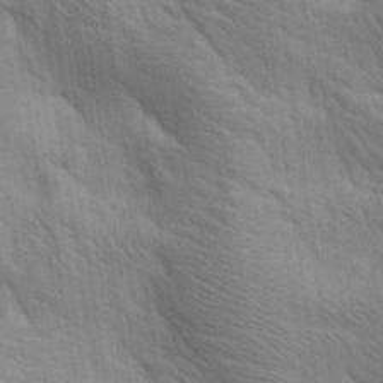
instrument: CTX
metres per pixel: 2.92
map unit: lAa
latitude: 20.0255
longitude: -139.4237
